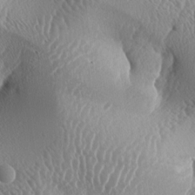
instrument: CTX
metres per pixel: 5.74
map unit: lAa
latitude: -5.8800
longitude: -128.8947
